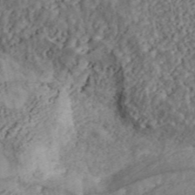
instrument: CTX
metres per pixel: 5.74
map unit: ANa
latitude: 45.3292
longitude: 46.2739
